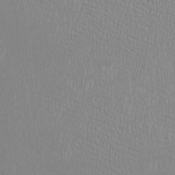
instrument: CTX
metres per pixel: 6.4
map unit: HNhu
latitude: -1.1054
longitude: 0.1039
